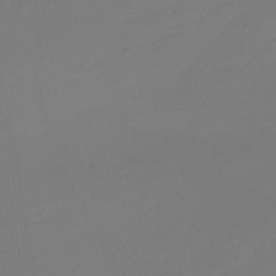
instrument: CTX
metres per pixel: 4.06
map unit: lHb
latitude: -43.0864
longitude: 59.7855
